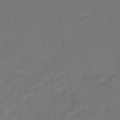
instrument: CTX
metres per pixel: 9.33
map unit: HNb
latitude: -43.2753
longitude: 51.7855
